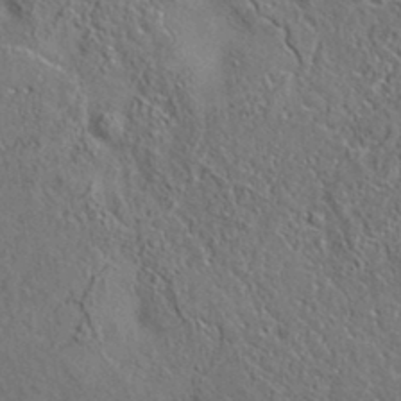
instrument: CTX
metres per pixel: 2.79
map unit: eAb
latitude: 35.3859
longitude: 109.8611
